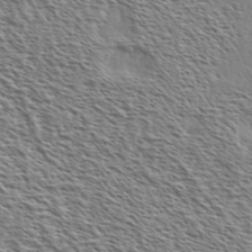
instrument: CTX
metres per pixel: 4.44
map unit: Ave
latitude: 36.9703
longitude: -111.3860
